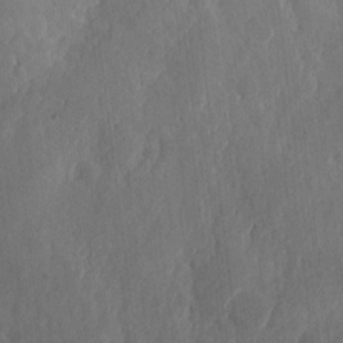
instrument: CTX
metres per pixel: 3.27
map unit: eHh
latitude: 7.4615
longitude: -73.2159
